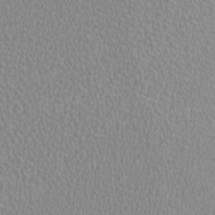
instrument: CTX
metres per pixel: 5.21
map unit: HNhu
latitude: -0.5385
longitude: -0.8758
